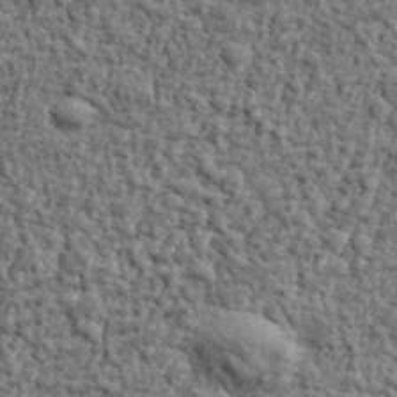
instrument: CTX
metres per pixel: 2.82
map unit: lHvf
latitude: 38.2522
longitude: -90.6113
